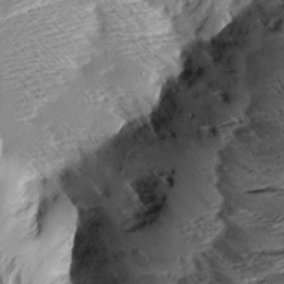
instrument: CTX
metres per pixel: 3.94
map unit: Aa
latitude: 9.1025
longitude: -140.6112
